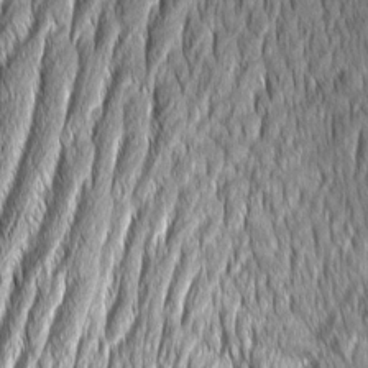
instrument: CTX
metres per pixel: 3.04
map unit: Aa
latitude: 7.8961
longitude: -131.1593
